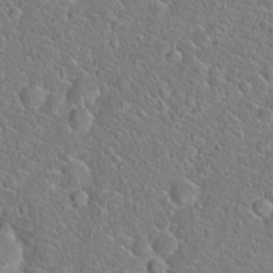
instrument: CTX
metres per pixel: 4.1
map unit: Hto
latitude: 20.0633
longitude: -44.6490
